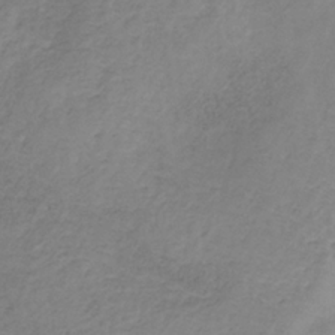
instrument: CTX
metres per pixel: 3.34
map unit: HNb
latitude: -33.4644
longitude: 56.1039
